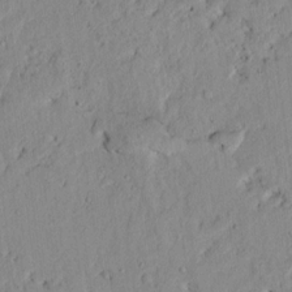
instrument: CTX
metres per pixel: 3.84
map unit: lAvf
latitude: 7.0458
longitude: 168.3873
